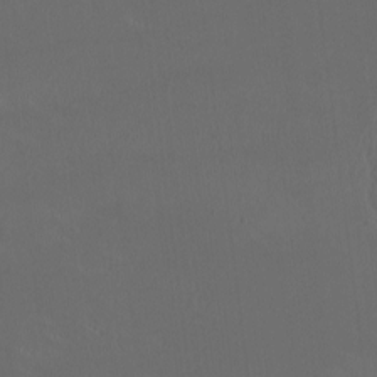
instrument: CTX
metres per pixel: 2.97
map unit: HNhu
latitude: 0.8569
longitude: -2.5545
